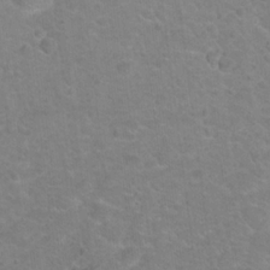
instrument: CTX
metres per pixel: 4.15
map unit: Nhu
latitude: 17.3482
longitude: -32.3845
